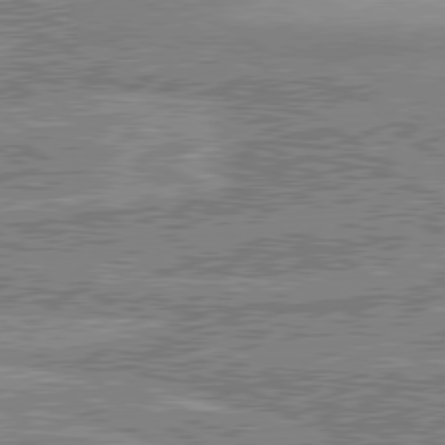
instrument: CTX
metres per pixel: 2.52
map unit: lApd
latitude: 80.1011
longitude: -179.7450
